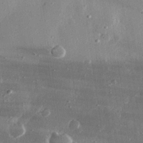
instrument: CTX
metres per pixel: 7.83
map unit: lHvf
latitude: 30.9514
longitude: -89.7261
